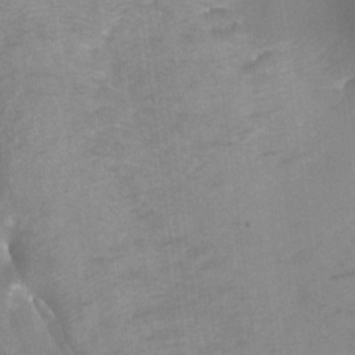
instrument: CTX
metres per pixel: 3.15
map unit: Aa
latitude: -9.3321
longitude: -71.7638
